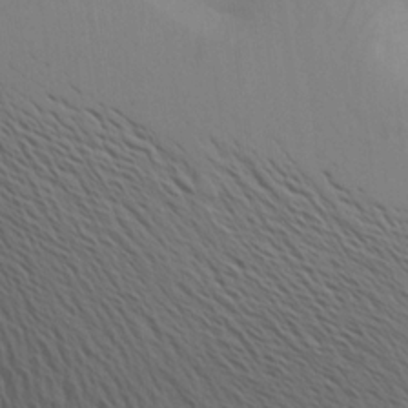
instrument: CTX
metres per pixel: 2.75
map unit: Aa
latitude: 18.3845
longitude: -142.9136
